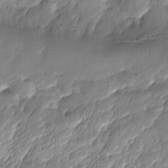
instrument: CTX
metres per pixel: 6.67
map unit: Nhe
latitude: -36.1416
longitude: -178.3090
